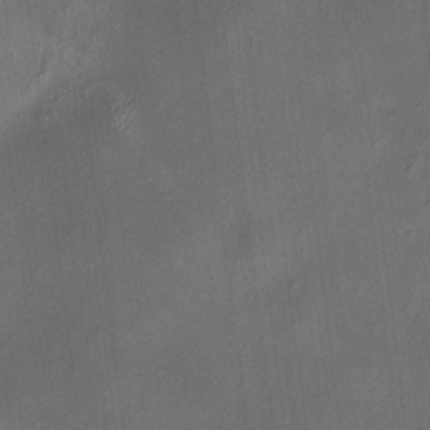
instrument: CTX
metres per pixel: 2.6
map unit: HNhu
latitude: 8.8569
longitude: 13.3510
